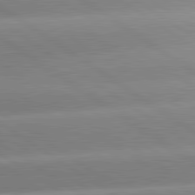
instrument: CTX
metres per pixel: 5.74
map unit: lApd
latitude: 81.3859
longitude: -158.1200
